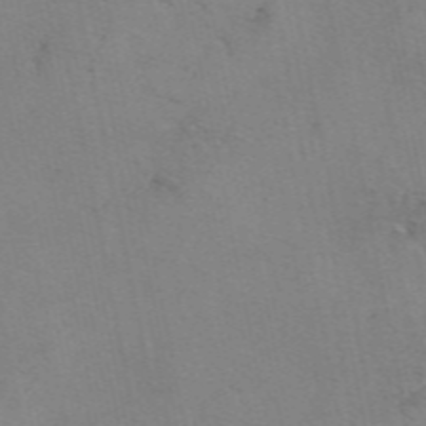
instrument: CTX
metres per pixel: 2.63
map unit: eAb
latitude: 49.7450
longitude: 104.7463
